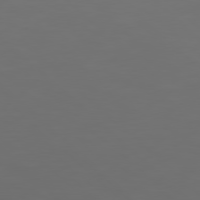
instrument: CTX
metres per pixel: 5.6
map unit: Hpe
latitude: 77.7827
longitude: -124.6112
